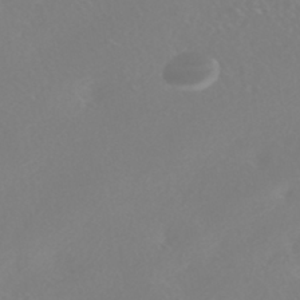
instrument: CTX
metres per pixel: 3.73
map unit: HNhu
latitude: -41.7855
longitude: 93.8611
